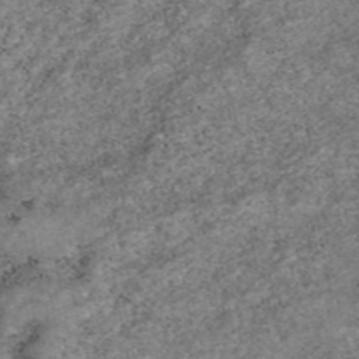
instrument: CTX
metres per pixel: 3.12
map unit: eAb
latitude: 47.0270
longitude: 118.3684
